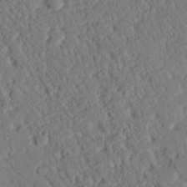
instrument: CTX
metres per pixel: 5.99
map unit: eHh
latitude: 25.7071
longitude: -80.3278
